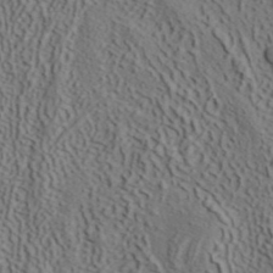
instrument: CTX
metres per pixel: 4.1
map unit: ANa
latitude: 40.8191
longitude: 33.6344
